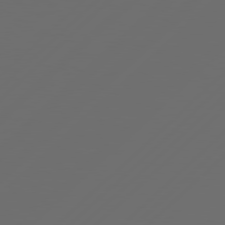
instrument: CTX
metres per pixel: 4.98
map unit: Hpe
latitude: 78.3468
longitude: 172.6707
